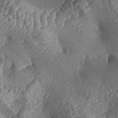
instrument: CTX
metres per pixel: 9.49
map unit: lAa
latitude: -4.5384
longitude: -127.8772
